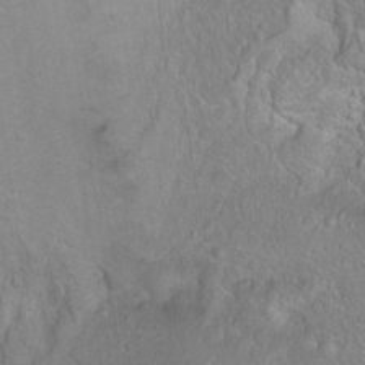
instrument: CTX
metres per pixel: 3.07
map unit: Ht
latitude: -0.1984
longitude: -45.2726
